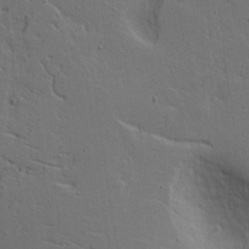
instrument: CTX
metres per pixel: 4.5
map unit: Aa
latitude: 17.7072
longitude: -125.4237
